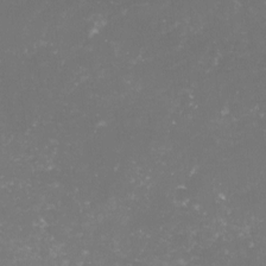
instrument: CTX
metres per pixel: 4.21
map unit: lHvf
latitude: -14.6708
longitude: -98.4034
